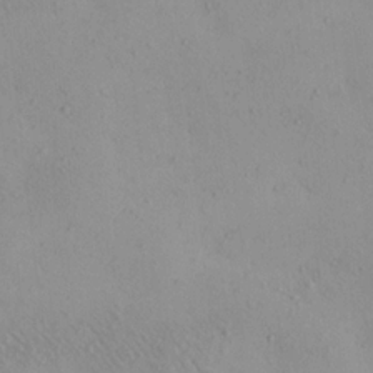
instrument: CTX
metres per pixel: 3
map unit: eHh
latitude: -0.1984
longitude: 17.8234
